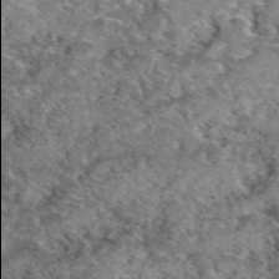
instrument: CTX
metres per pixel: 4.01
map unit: eAb
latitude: 49.5749
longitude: 110.0094
